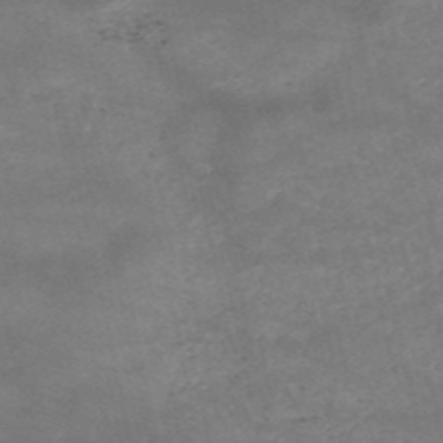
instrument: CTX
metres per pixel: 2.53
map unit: HNb
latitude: -53.1053
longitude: -41.4237
